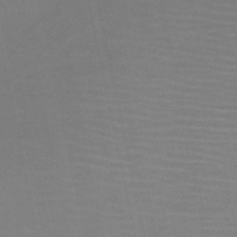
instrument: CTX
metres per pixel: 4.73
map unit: HNb
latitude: -51.4832
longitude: -47.5560
